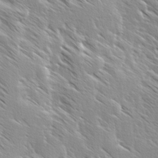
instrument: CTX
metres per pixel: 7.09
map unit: Ave
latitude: 8.4034
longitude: -104.4601
